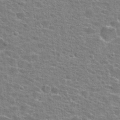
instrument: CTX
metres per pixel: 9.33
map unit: Hto
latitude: 24.2522
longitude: -47.8773
